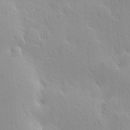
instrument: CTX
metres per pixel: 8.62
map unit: Hve
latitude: 23.4615
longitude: -96.7624
